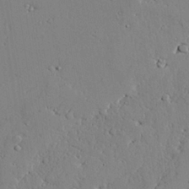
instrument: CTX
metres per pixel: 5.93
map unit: lAvf
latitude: 25.0269
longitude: -110.1389
